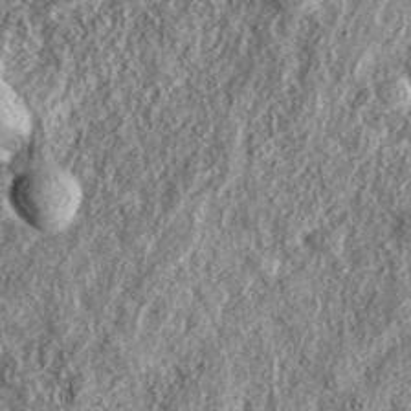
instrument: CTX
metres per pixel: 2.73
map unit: eAb
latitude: 37.5560
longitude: 109.5021
